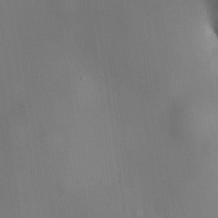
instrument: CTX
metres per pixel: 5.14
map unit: HNhu
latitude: 9.2537
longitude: 14.2929
